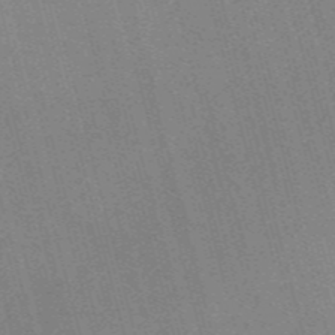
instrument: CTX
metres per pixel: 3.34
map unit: Nve
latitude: -57.5777
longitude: 62.6707
